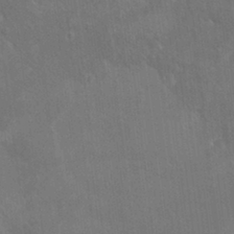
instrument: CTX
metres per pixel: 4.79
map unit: HNhu
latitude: 4.6301
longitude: 8.9353
